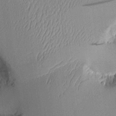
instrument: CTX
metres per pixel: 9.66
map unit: Aa
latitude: 10.0444
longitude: -128.4223
